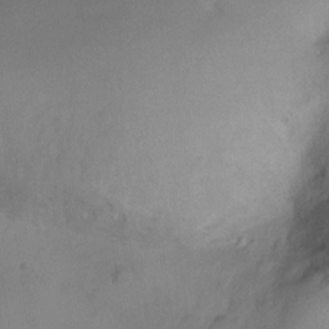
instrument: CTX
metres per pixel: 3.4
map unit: Ht
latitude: -10.3684
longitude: -39.3104
